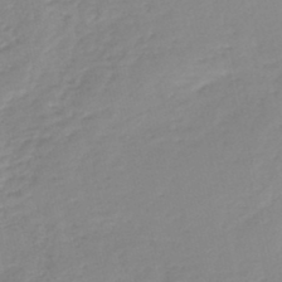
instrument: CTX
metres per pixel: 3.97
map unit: lHb
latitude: -46.1228
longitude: 64.7274
